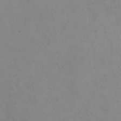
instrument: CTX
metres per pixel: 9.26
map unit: HNhu
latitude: -1.1432
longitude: -4.5924
